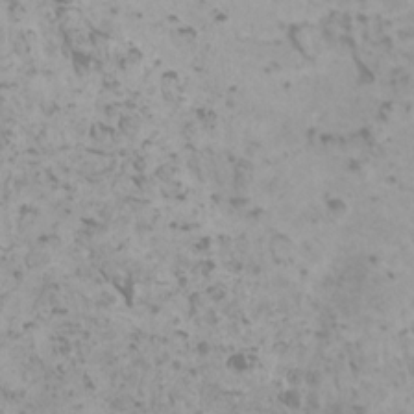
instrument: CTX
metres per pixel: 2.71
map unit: HNhu
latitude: 0.9513
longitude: 2.2172
